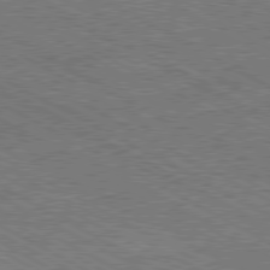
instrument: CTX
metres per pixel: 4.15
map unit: Hpe
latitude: -81.2754
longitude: 20.1228
